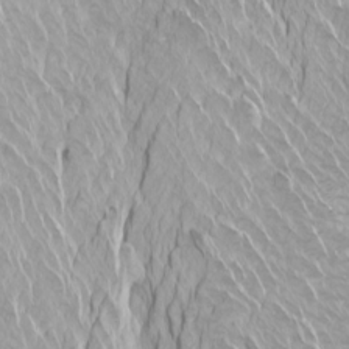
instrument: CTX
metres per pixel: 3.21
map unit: Htu
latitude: -4.5007
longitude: -72.3279
